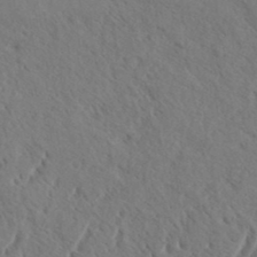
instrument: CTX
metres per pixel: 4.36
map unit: eHh
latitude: 36.9136
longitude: -137.9717
